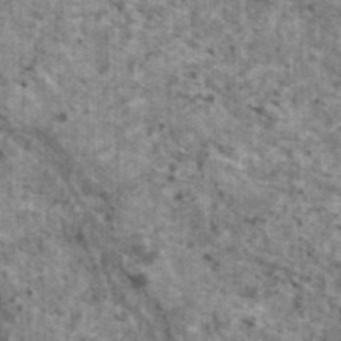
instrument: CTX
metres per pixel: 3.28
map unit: HNhu
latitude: 2.5545
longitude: 4.7652
